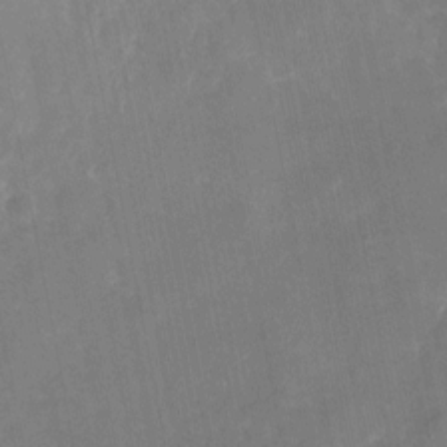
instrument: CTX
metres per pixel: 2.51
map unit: eHh
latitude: 5.0647
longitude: -69.8961
